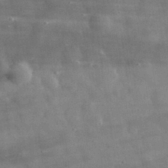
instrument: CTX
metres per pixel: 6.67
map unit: eHh
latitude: 31.5371
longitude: -72.5546
